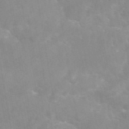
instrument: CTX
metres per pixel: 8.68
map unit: eAb
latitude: 45.5938
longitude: 124.8219
